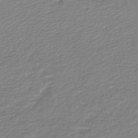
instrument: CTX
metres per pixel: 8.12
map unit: lHb
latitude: -45.1242
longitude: 60.4440
